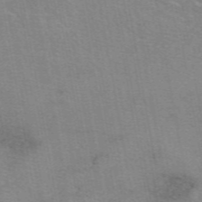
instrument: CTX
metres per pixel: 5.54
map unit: eAb
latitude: 49.7450
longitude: 105.4265
